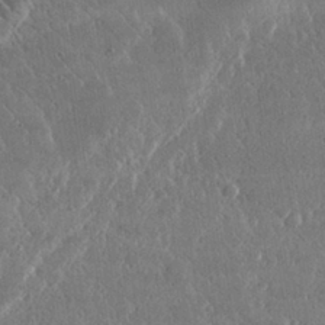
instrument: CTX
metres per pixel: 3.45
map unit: lHvf
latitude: 31.0459
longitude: -92.5923
